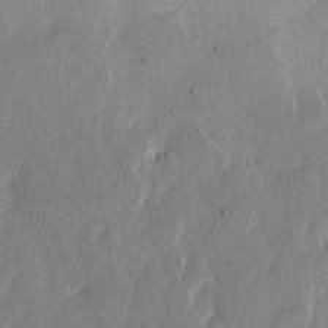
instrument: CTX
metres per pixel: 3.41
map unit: eHh
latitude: 12.5735
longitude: -68.1578
